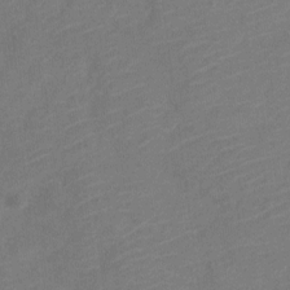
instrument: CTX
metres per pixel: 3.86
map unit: Nve
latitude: -18.5007
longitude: 108.9164
